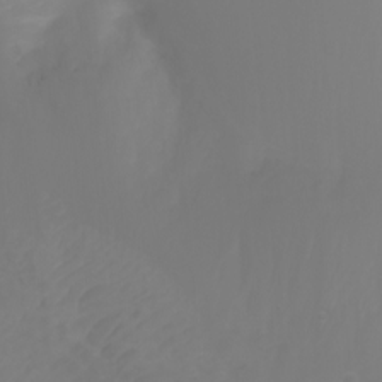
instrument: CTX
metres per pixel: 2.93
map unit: Ht
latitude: -2.7841
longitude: -61.2726
